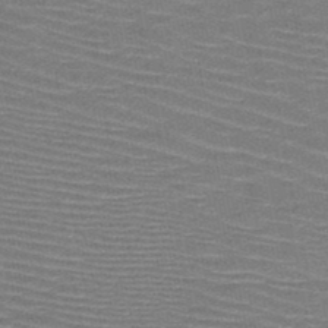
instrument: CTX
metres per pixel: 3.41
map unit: HNb
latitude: -48.3873
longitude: -45.2348
